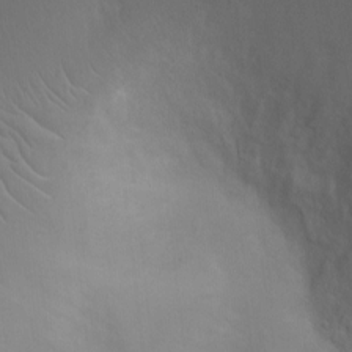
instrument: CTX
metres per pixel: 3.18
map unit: Ht
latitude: -0.5385
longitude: -16.2712
